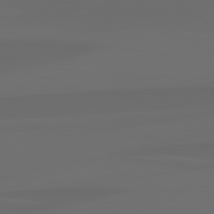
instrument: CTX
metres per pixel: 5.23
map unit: lApd
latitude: 80.0633
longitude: -95.5182
